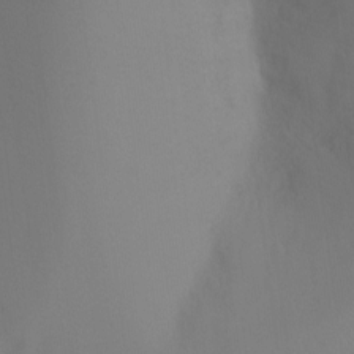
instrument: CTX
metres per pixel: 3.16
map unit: Ht
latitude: -3.2186
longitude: -26.0822
